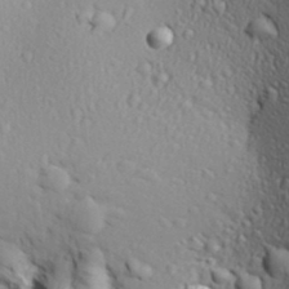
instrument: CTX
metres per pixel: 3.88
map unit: Aa
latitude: 29.2915
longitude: -139.0836
